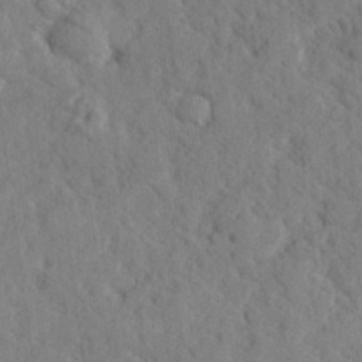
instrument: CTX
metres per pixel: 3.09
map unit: lHvf
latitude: 25.0269
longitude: 143.0864
